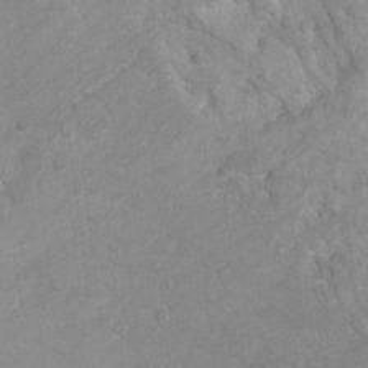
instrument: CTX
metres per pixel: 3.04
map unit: Ht
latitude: 3.7071
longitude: -27.9150
